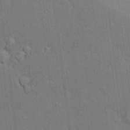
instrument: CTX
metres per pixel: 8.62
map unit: Hto
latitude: 14.7058
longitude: -30.6302
